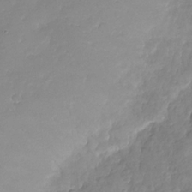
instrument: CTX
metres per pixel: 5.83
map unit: Nhu
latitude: -28.8975
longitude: -61.5371
